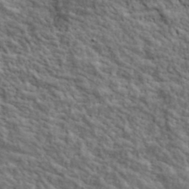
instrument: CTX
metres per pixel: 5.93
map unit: lHvf
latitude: 39.1025
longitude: -88.8758
